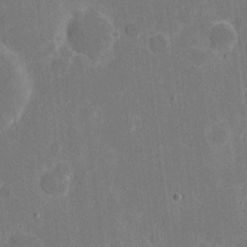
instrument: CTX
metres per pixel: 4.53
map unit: eHh
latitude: 6.0633
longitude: -67.1403
